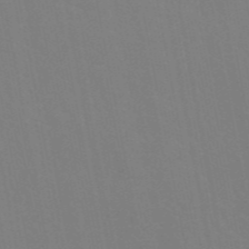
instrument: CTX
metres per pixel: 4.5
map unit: eAb
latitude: 45.5182
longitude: 121.4643
